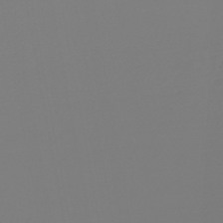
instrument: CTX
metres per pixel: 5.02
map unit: lHb
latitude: -46.1039
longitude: 75.6722
